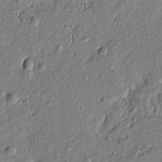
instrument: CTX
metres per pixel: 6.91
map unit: Htu
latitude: -7.4076
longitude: 177.5588
